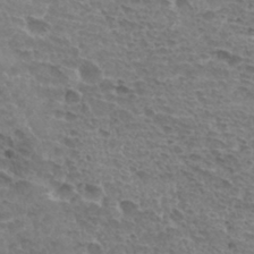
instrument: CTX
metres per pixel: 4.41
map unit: Hto
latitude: 33.7072
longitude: -44.8947
